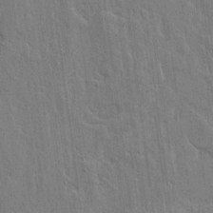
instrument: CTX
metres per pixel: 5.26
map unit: lHvf
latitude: 17.6127
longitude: -116.2900
